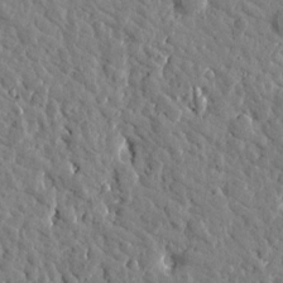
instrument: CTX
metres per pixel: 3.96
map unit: Htu
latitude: 1.2915
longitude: -178.9892
